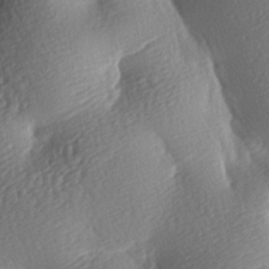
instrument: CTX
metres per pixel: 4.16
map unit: lAa
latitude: -8.5952
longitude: -126.4034
